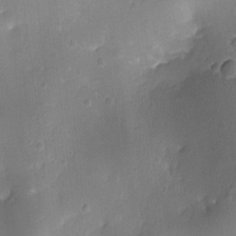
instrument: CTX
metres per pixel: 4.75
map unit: Ht
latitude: -7.7288
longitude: -21.3293
